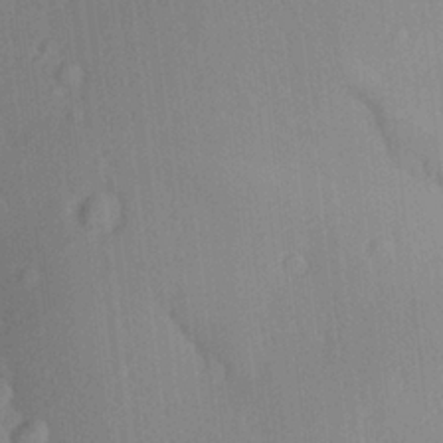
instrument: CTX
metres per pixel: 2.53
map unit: Aa
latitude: 24.8191
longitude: -136.2901
